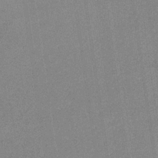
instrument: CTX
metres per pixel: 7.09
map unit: lHb
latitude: -35.3510
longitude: 73.1620
